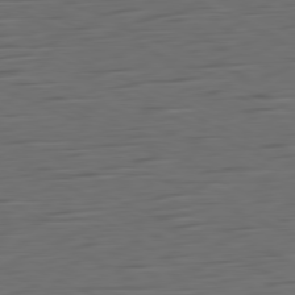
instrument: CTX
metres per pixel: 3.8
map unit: Ap
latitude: -81.2565
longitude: -59.9528
